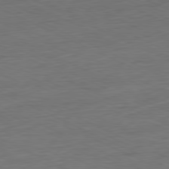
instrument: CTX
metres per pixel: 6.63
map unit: Ap
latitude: -81.2943
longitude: -75.2915
